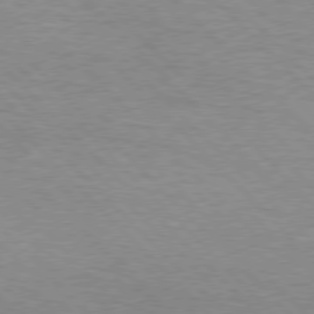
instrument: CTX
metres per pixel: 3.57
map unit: Hpe
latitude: 76.8380
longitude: -153.0081
